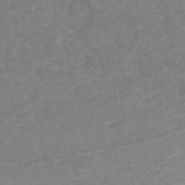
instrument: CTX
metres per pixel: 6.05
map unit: HNb
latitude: -54.3684
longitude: -47.6505
